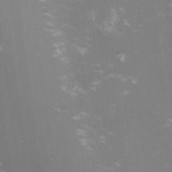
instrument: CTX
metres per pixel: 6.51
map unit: lHvf
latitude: -13.9556
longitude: -100.5168
